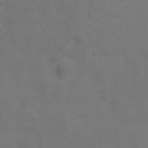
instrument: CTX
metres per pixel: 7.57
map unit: Nve
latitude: -20.5762
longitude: 106.6897
